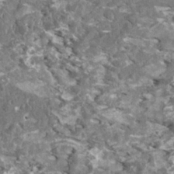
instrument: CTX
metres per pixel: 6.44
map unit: HNhu
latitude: 1.5560
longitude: 0.0661
